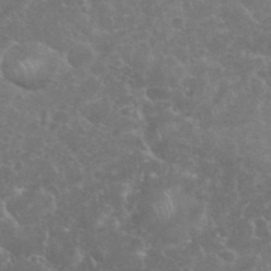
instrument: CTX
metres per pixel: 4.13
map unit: eHh
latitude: 35.9150
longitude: -62.5357
